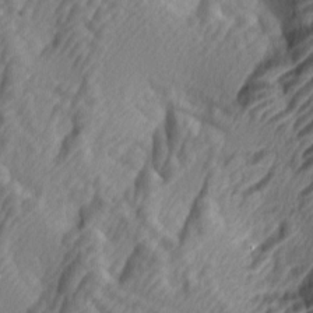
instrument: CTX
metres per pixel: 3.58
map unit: lAa
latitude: -5.1242
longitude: -123.2537
